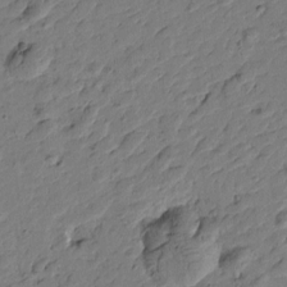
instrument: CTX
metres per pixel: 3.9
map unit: Htu
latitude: 0.1389
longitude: -175.4804
